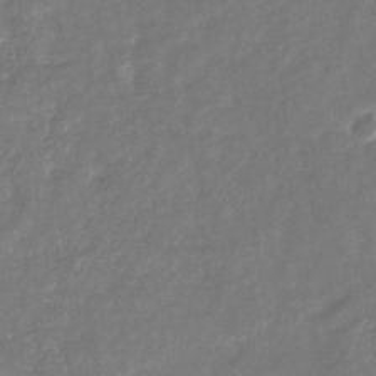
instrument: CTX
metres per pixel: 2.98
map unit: eHb
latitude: -33.7289
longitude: 73.4832
